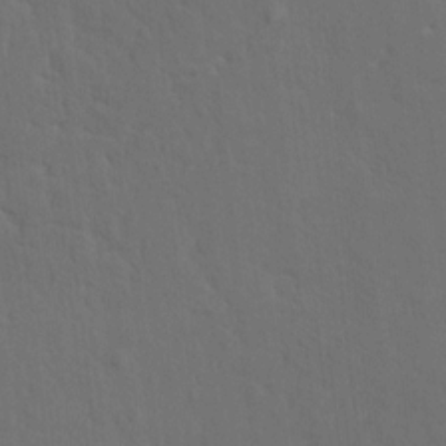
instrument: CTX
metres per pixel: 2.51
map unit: HNhu
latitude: 6.5924
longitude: 3.9556
